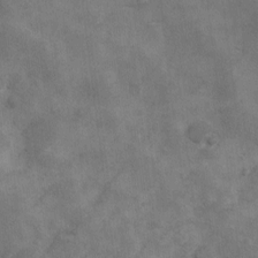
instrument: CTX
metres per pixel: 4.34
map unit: Ave
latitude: 10.8569
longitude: -106.0822
